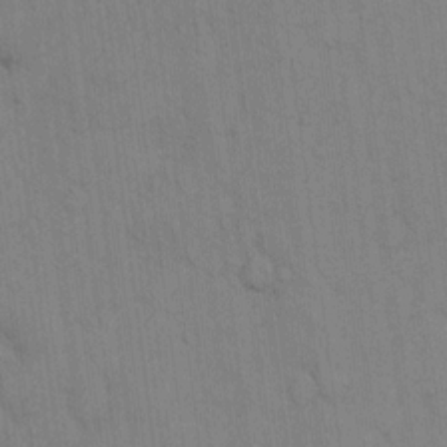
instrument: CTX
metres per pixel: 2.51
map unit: Hto
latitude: 13.5560
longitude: -61.0836
